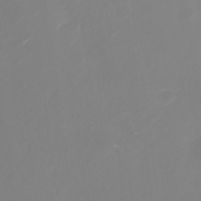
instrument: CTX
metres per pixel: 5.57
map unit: Nhu
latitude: -27.8611
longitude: -74.2145
